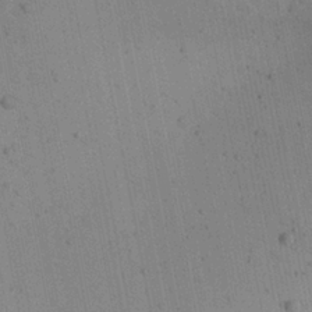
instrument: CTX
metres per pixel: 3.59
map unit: Aa
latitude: 22.2900
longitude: -143.0459
